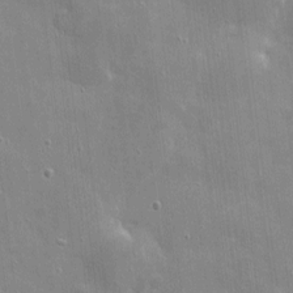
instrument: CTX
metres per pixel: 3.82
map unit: eHh
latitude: 4.2522
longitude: -70.5357
